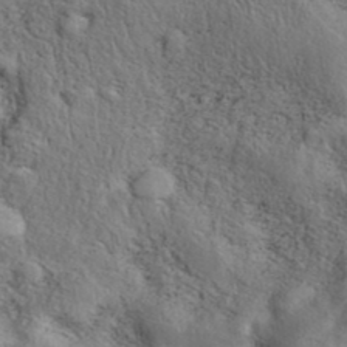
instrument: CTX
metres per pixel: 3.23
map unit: eAb
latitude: 39.3293
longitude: 113.3321
